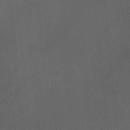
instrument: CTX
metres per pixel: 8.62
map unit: HNhu
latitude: -0.6897
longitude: 0.0094
